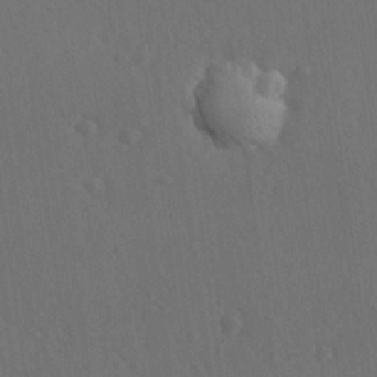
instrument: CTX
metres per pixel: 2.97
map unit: lAvf
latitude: -9.1053
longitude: -121.0837
